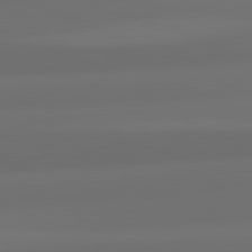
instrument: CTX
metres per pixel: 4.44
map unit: lApd
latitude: 82.1577
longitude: -172.3089
